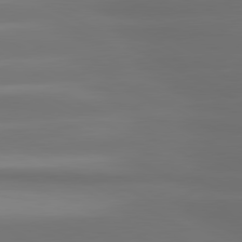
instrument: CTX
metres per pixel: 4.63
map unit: lApd
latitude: 80.8002
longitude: -139.9906
